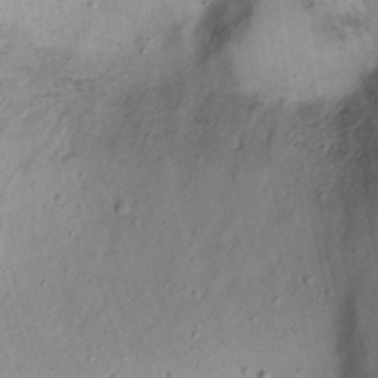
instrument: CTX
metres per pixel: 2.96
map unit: Nhu
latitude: 21.7828
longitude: -70.3656
